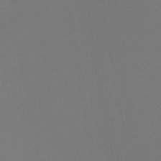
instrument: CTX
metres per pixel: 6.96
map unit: lHb
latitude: -45.8611
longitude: 66.1606
